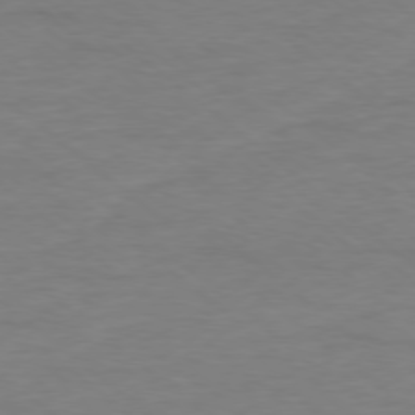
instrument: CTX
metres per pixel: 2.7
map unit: Ap
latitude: -78.5384
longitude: -89.8206
